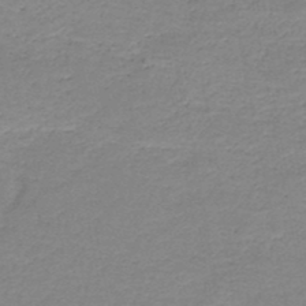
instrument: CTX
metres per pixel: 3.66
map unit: HNb
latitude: -48.1039
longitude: -39.6316
